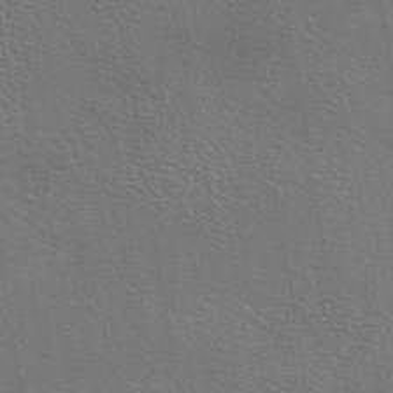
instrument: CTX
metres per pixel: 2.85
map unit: eAb
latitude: 44.6490
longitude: 111.8800
